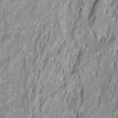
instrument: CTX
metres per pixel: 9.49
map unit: Ht
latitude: -5.2565
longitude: -35.2159
